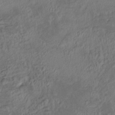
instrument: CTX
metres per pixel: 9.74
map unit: HNhu
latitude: 5.3671
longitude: 13.7289
